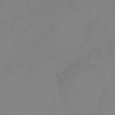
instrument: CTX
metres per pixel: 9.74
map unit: Hto
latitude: -12.4818
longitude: -40.2144
